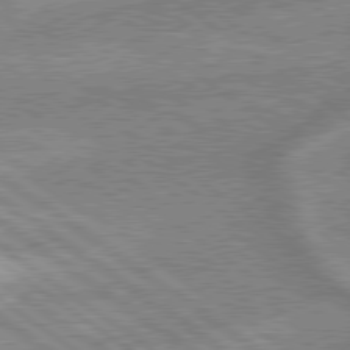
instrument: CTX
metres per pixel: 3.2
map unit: lApd
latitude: 79.2159
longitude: -169.5560
